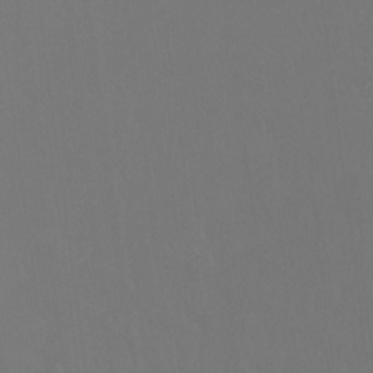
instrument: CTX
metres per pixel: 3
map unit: Hto
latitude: -10.6896
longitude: -38.2711
